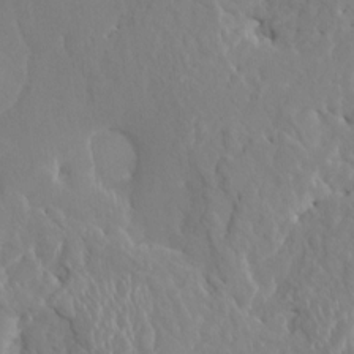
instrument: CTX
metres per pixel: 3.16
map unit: HNhu
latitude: 7.5371
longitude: -1.7638
